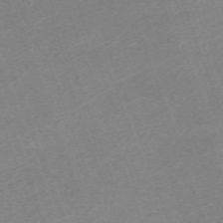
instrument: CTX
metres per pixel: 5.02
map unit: eHh
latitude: -64.7274
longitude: 50.7652
